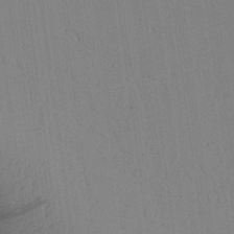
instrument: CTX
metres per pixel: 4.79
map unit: Aa
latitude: 25.8583
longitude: -137.7261
